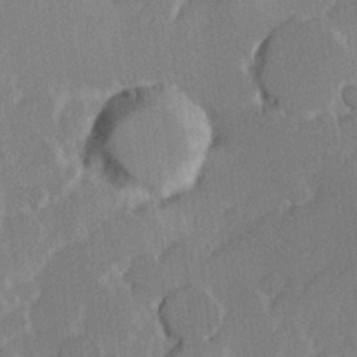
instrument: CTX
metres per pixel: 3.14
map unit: Hve
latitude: 23.8583
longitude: 145.0864
